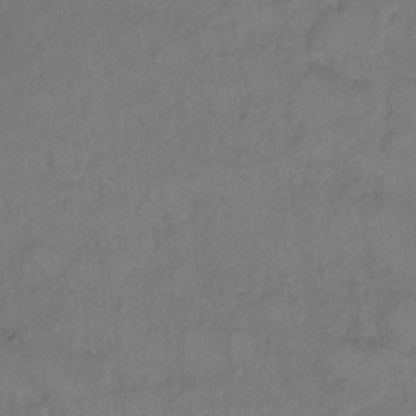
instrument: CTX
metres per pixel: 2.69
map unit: Hto
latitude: 7.2726
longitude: -61.6127
